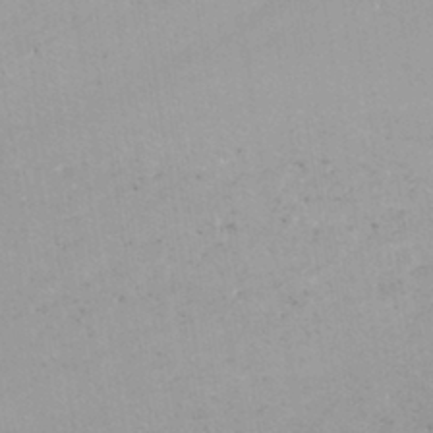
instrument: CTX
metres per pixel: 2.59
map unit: HNhu
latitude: -40.7274
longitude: 101.7288
